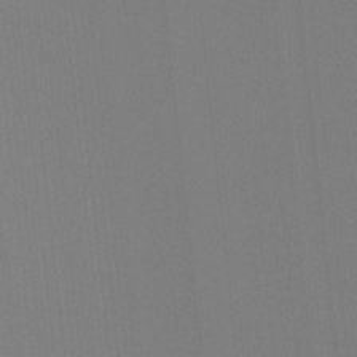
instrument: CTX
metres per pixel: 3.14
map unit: lHvf
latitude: -11.5588
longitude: -103.3481
